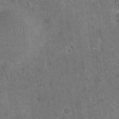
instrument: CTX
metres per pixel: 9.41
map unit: Nhu
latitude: -17.7289
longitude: -56.2522
